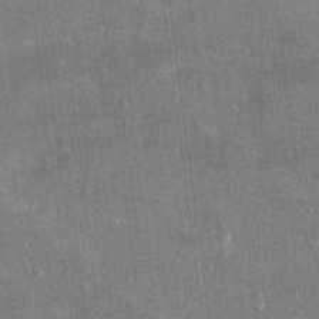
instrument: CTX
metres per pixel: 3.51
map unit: Hto
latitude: 10.8191
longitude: -36.3278
